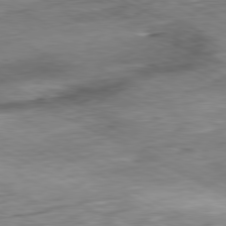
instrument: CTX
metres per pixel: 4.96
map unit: Ap
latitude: -80.7652
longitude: -80.1011
